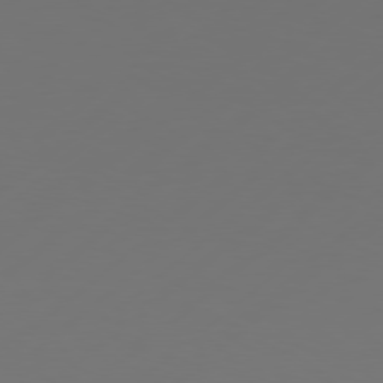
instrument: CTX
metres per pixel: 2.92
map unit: Hpe
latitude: 76.8947
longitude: -130.1956
